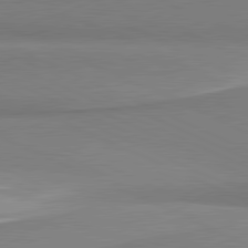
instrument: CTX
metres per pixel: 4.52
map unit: lApd
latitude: 81.2159
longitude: 166.0283
